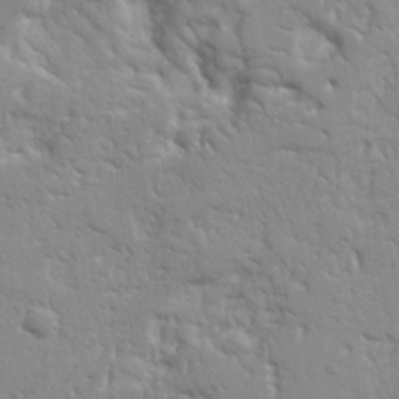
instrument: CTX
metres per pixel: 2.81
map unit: Nhu
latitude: 15.7261
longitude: -78.4979
